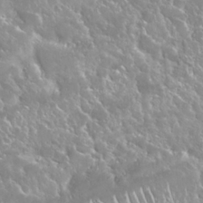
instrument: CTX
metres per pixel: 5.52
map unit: Nhu
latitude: 24.7813
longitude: -60.2522
